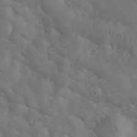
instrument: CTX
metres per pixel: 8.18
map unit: eHh
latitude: 33.8961
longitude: -67.3481
